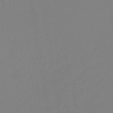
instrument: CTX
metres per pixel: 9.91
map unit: lHb
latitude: -33.6722
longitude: 67.1242
